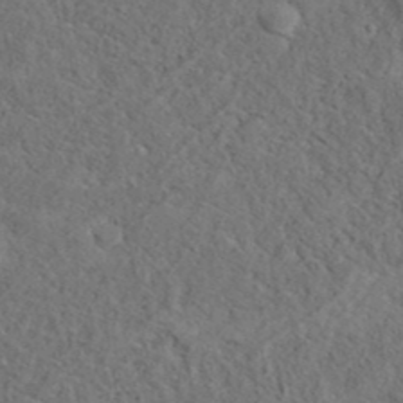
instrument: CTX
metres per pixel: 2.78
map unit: eAb
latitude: 39.6127
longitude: 112.8786
